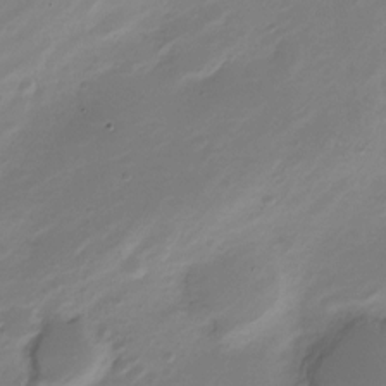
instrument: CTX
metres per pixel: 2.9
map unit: Nve
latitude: -20.8597
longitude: 107.1809
